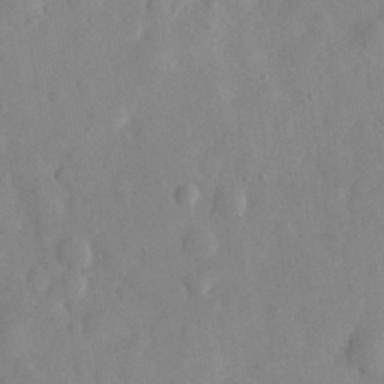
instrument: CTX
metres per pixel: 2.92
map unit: eHh
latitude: 30.1011
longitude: -73.9528
